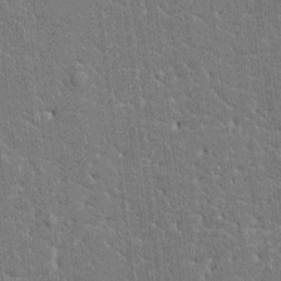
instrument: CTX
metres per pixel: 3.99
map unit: HNhu
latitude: 6.8002
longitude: -5.5371
